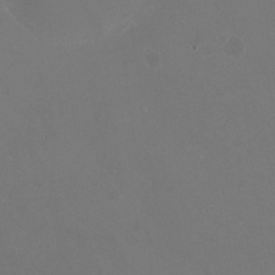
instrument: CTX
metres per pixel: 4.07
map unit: HNhu
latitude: -0.7653
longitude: -2.4979
